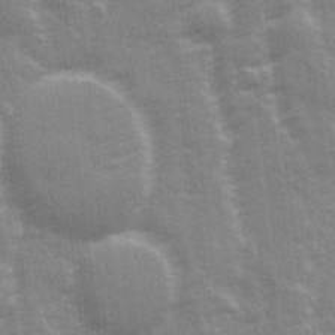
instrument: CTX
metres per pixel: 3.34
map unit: Ave
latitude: 21.2348
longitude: -133.7450
